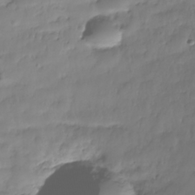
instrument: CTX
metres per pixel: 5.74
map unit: Nhe
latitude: -36.8030
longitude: -179.1781
